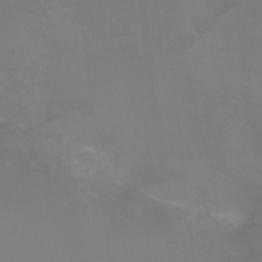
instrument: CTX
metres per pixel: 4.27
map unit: Ht
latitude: -0.6519
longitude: -38.5357
